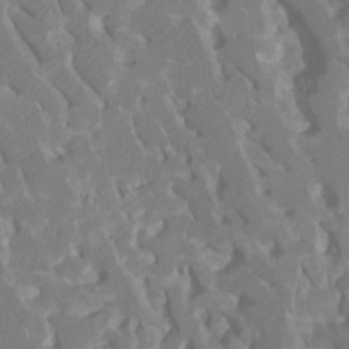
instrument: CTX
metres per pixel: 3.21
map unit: Ht
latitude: -8.2928
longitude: -28.4223
